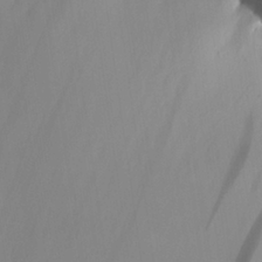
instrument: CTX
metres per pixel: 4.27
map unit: Aa
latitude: 26.6113
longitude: -136.9514
